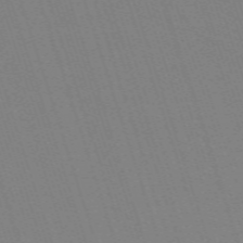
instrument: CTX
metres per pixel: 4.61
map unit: eHh
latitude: -63.4454
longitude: 51.1431
